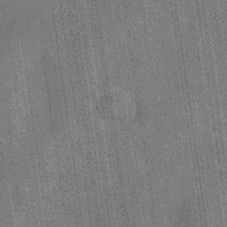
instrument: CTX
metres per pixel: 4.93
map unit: Hve
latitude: -31.9178
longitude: 95.1431
